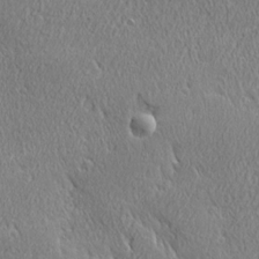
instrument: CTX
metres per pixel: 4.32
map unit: Ave
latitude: 21.5371
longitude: -136.3845
